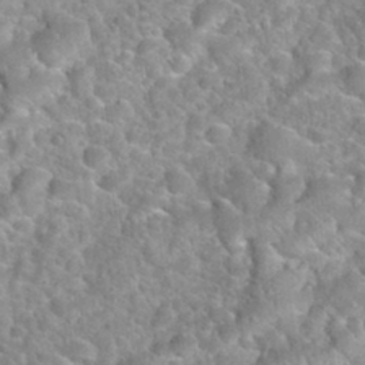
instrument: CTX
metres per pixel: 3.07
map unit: Hto
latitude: 32.5735
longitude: -51.2537
